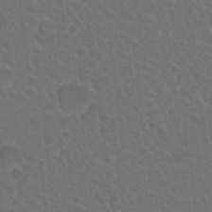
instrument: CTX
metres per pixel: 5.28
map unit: Hto
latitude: 19.0269
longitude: -40.1955
